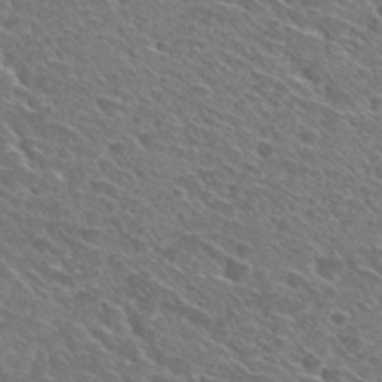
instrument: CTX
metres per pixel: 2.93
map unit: Nhu
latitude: 29.5560
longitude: -48.6490
